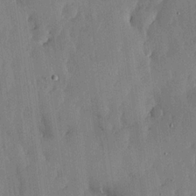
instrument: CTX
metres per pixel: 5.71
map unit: lHvf
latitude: 18.9136
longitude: -116.5546
